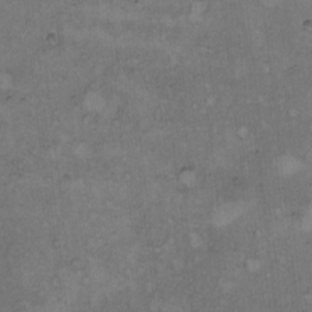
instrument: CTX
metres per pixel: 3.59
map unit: Hto
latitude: 9.3671
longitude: -59.9717
